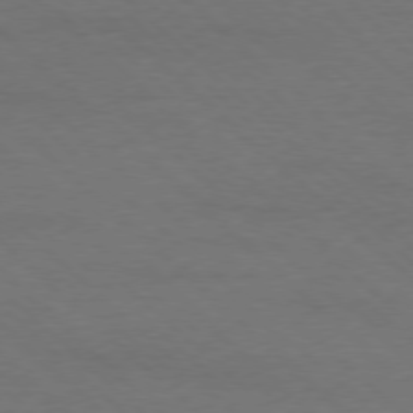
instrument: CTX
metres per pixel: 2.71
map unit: Ap
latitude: -78.2361
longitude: -86.6301
